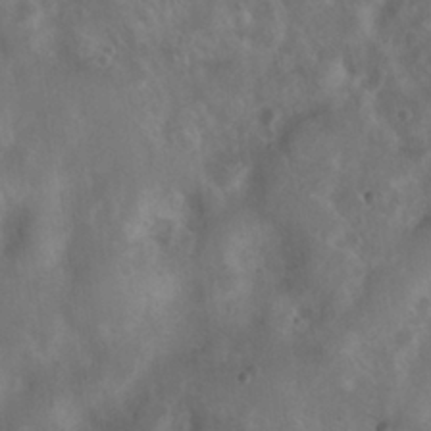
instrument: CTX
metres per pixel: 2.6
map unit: Nhu
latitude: 8.4034
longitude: -21.3293
